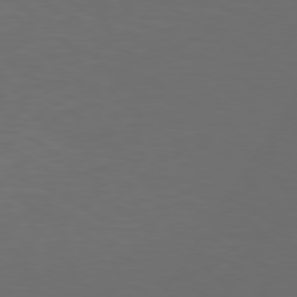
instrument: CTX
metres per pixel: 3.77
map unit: Hpe
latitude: 76.8380
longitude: -138.9136
